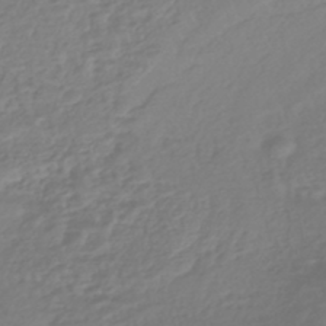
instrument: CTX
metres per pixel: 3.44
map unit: HNhu
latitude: -45.8800
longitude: 99.0864
